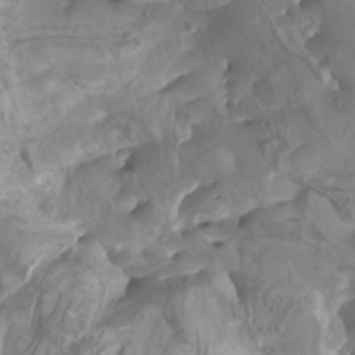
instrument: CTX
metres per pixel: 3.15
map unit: Htu
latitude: -5.2942
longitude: -76.0633
